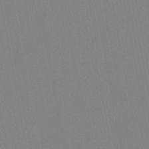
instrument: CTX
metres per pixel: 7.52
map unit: lHb
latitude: -48.0661
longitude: 71.7667
